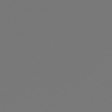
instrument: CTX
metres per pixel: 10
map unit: Hpe
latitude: 78.2523
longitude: 172.9542
